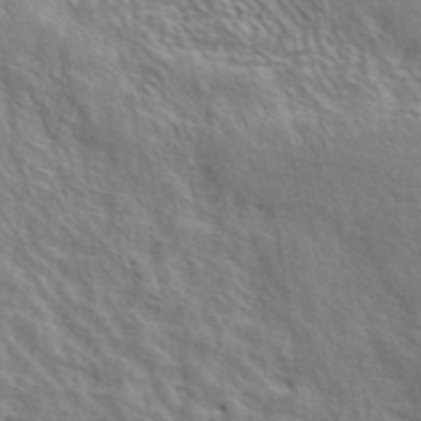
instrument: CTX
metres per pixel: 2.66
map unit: ANa
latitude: 43.0081
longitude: 54.5007
